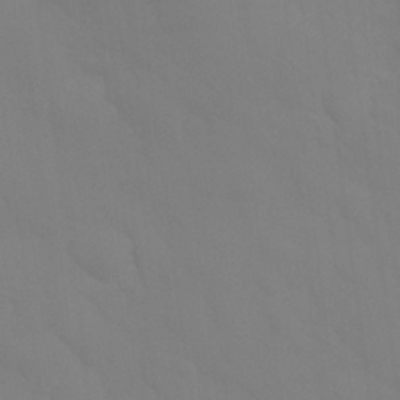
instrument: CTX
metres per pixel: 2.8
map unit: Nhu
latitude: 26.6680
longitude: -57.1592
